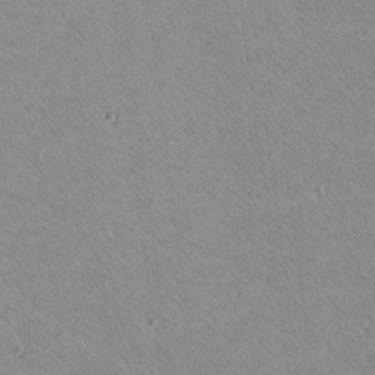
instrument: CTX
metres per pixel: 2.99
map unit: lHvf
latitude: -12.2740
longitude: -104.1956
